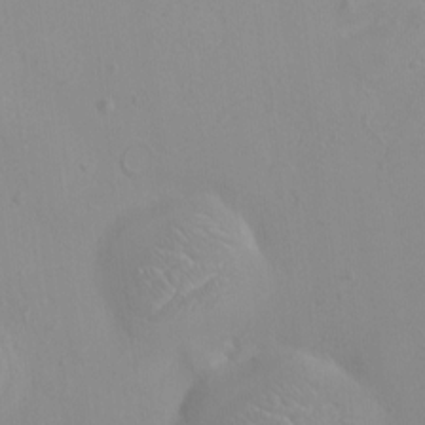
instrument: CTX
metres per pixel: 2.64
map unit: HNhu
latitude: 5.6127
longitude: 8.3684
